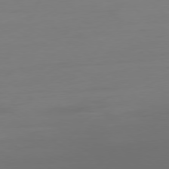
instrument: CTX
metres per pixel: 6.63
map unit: Ap
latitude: -79.2754
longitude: -65.7450
